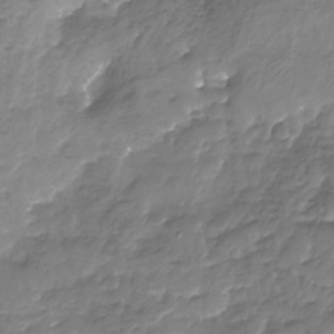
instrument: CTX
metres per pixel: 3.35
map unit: Nhu
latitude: -23.4455
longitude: -56.9702
